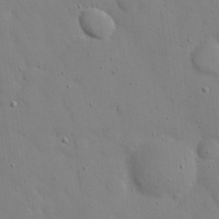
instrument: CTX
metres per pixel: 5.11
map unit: eHh
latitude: 21.0270
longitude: -62.8380
